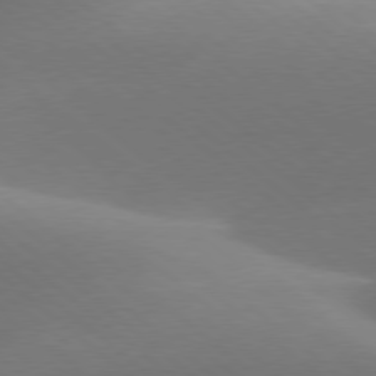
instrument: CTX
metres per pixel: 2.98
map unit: lApd
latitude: 78.0633
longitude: -51.8205
